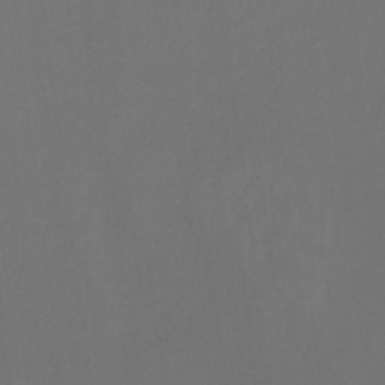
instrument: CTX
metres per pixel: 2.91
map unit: HNb
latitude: -31.1242
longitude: 64.1228
